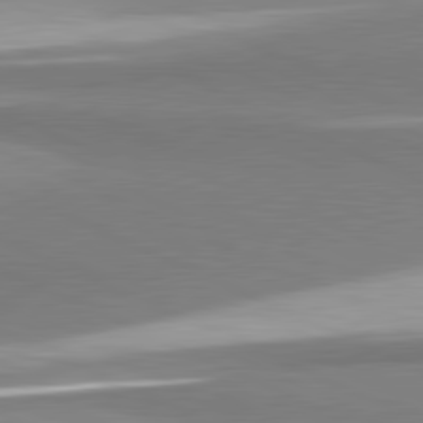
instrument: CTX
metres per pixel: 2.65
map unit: lApd
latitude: 81.4993
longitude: 166.5007
